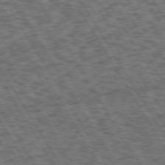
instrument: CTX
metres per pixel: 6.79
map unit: Hpe
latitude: 73.4049
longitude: -125.9717
